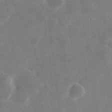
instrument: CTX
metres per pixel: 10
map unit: eHh
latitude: 9.4993
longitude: -69.2537
